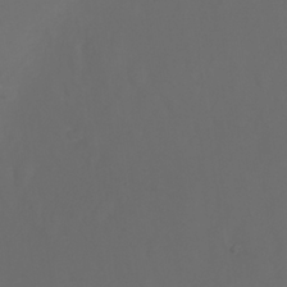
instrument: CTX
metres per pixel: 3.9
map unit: Nhu
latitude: 25.8583
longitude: -63.7828
